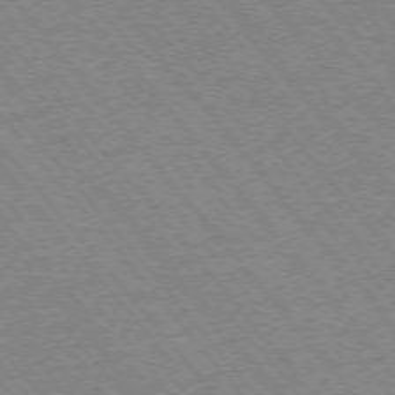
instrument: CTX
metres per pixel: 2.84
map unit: Ap
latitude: -75.2943
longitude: -86.7435
